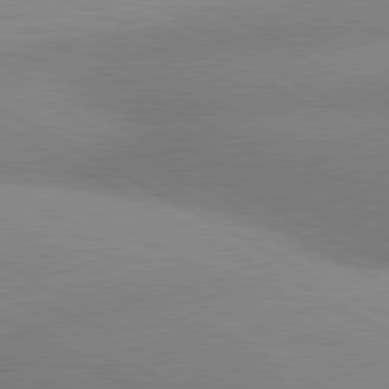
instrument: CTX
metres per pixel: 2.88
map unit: lApd
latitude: 80.7057
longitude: 125.4832
